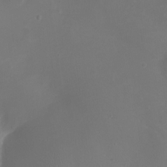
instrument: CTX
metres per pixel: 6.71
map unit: Nhu
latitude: -16.5196
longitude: -56.8946
